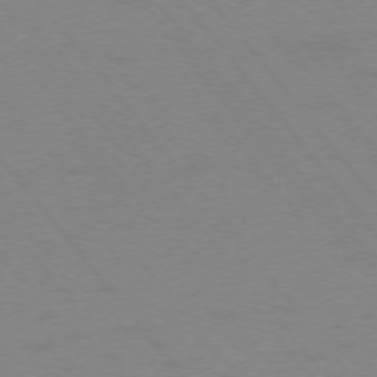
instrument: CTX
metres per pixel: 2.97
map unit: Ap
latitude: -75.6344
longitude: -69.7450
